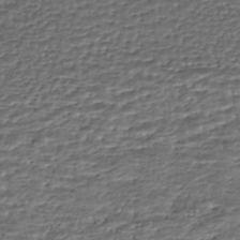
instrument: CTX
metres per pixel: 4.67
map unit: HNhu
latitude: -46.2928
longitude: 105.7288
